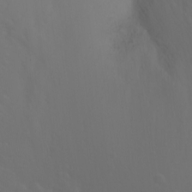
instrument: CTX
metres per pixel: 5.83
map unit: Nhu
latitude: -11.4643
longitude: -65.1592
